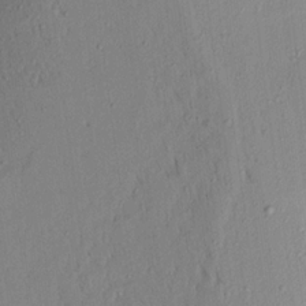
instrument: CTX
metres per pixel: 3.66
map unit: Aa
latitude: 18.1200
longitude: -148.6679
